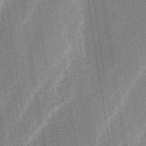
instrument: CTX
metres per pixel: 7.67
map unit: lAa
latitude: -3.9178
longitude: -129.3293
